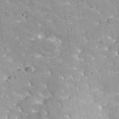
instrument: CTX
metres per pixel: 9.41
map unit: lHvf
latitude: 35.1214
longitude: -92.1389
